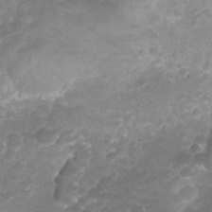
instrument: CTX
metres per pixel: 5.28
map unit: Nhu
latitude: 25.7260
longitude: -53.2348
